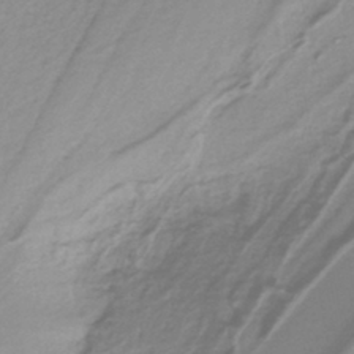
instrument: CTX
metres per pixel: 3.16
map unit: lHb
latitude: -40.2928
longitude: 51.8989
